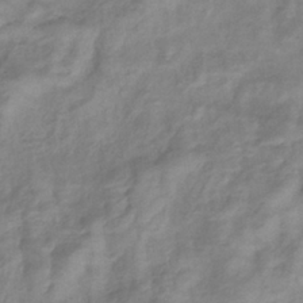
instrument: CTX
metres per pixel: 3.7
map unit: eHb
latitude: -36.7463
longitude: 75.5966
